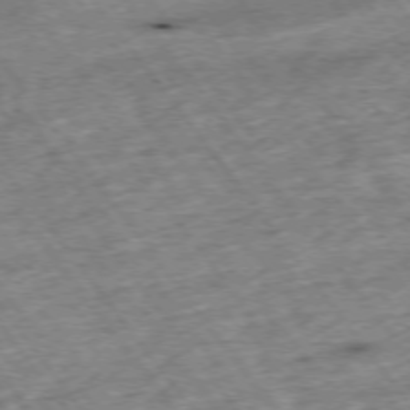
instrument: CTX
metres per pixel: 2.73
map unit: Hpe
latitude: -75.2754
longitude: -21.5749
